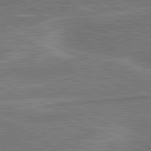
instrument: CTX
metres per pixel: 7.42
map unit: lApd
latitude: 80.8569
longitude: 141.5588
